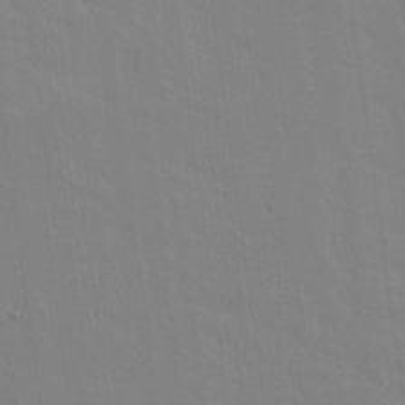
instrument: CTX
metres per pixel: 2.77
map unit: lAvf
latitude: 16.3656
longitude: -127.2537
